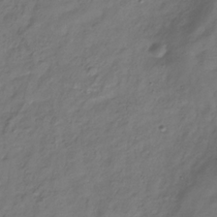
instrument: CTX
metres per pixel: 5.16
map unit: Hve
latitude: -33.4266
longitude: 91.2754
